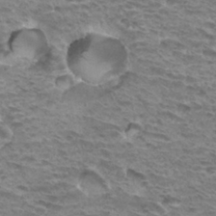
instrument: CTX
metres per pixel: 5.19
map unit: Hto
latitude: 32.1578
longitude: -40.3278
